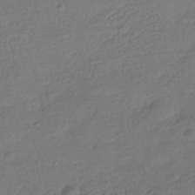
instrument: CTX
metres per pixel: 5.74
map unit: HNhu
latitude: -41.3321
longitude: 98.0850
